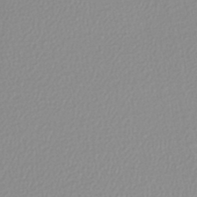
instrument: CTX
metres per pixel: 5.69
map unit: lHb
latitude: -44.2362
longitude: 72.5196
